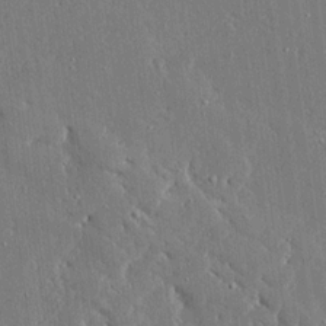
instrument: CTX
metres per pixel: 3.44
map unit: Ave
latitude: 16.6868
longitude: -139.9150
